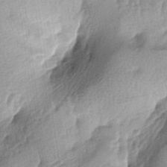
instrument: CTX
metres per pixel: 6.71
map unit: lAa
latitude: -4.5007
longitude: -125.1025
